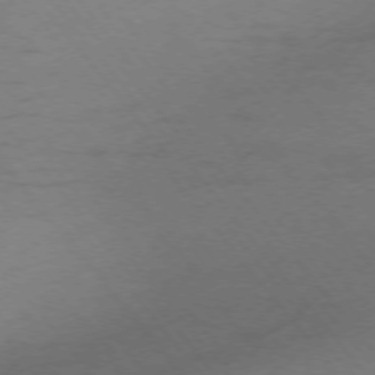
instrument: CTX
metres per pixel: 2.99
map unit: Ap
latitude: -75.6533
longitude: -70.8002
